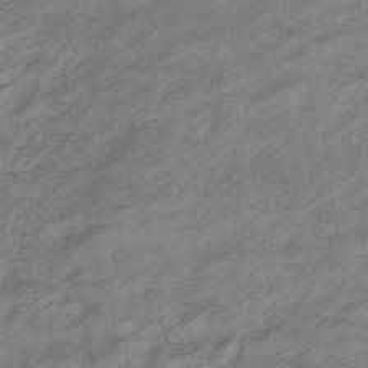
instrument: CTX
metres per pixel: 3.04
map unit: lHb
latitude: -35.1998
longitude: 72.5007
